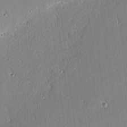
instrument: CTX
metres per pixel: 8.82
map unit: Nhu
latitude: 1.7071
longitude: -78.1200
